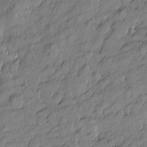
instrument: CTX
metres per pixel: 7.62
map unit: Htu
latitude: -6.8597
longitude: 177.7100
